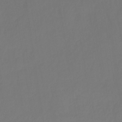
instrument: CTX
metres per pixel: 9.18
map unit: HNhu
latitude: -28.5763
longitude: 66.5763
